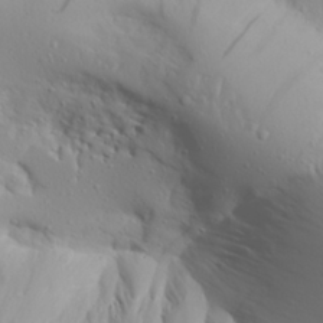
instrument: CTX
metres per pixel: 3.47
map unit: Aa
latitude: 28.5546
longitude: -133.1403
